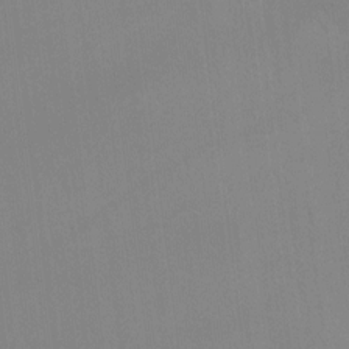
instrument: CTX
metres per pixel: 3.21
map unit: Hto
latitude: -12.7652
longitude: -40.2522
